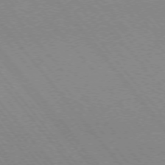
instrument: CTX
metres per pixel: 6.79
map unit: Ap
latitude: -76.0094
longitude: -95.5938
